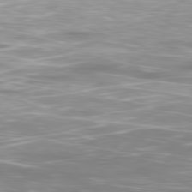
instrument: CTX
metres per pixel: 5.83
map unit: Ap
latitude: -80.9353
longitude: -59.8205
